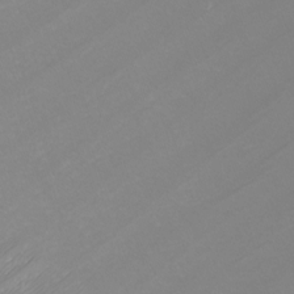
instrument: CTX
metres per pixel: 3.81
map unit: Nhu
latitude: -7.2754
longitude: -93.4048
